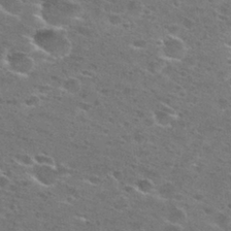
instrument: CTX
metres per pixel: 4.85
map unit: Hto
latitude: 28.0633
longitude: -47.1781
